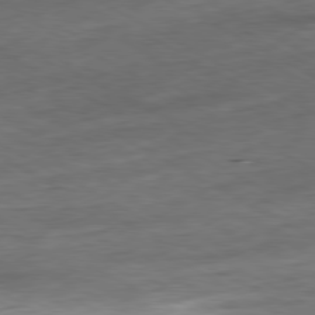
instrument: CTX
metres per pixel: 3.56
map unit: Hpe
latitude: -80.4818
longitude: 21.4076
